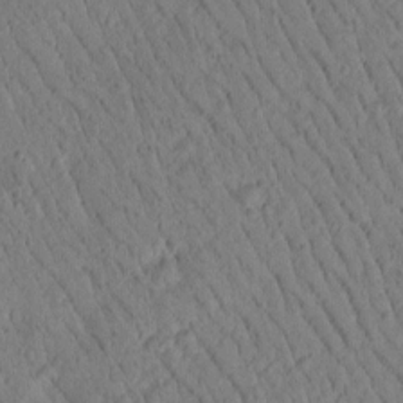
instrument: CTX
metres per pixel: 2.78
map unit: Htu
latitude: -1.7667
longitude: 171.6533
